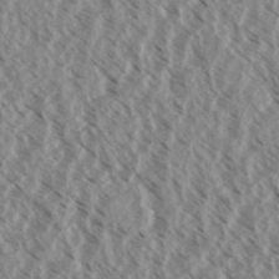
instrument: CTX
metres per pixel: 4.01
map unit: eHh
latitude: 34.3278
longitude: -140.4034
